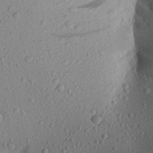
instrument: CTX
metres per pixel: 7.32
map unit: Aa
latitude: 23.7261
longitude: -144.4979
